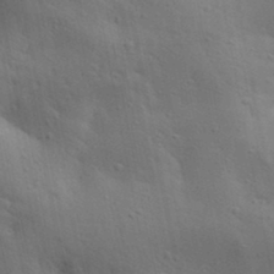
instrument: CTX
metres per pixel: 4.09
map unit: lAa
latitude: 18.3467
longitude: -138.8758
